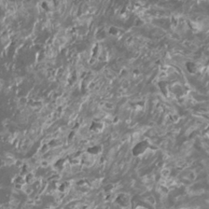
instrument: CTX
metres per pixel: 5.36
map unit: HNhu
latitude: 0.5545
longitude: 6.2739
